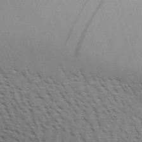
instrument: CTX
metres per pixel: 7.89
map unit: Aa
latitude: 31.5183
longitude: -141.2537
